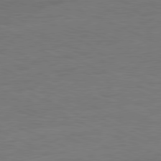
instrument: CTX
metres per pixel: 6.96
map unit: Ap
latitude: -81.6344
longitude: -84.5357
